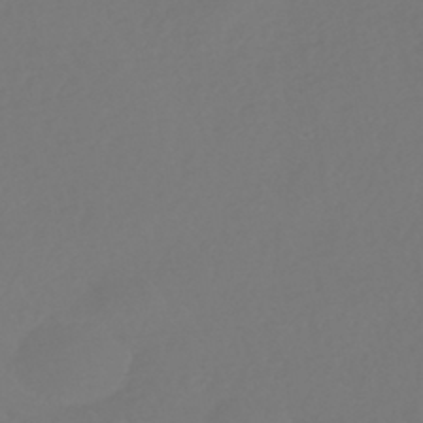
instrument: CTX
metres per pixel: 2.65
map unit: HNhu
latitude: -43.1431
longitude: 93.6155
